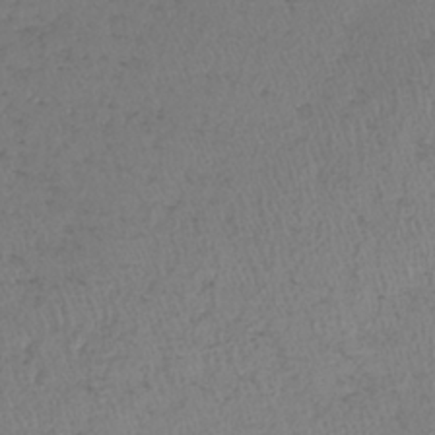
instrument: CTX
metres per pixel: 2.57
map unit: lHb
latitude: -38.8030
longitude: 73.1431
